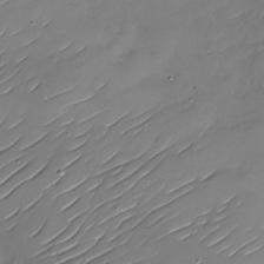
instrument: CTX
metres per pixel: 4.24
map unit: Nhu
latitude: -29.9745
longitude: -73.1970
